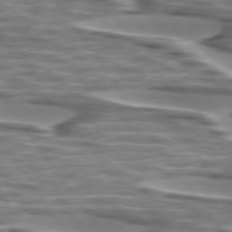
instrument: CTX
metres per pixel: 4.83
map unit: lApd
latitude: 74.7246
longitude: -57.4993
